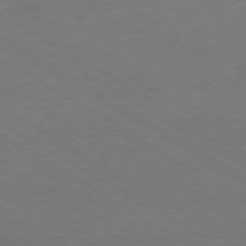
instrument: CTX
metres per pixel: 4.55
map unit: Hpe
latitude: -80.5385
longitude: 19.5777
